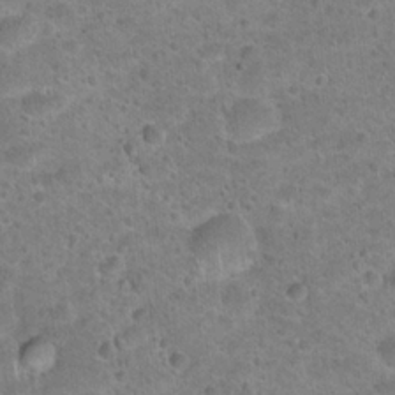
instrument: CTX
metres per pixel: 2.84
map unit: Hto
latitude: 21.6316
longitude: -49.4804
